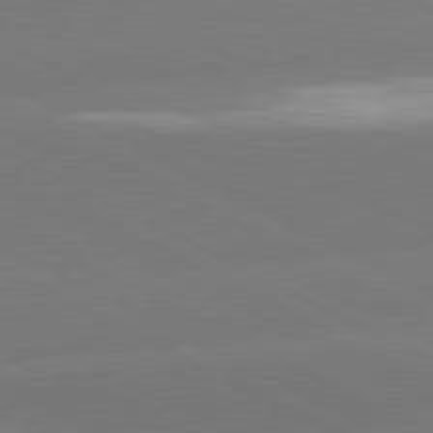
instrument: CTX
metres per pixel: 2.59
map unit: lApd
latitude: 81.0458
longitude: -153.8395
